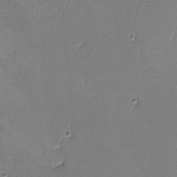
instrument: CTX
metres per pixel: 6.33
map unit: lHvf
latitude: -12.6708
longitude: -103.7638
